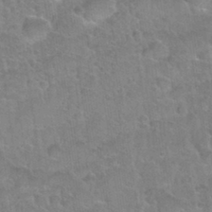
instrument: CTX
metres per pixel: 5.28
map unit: Nhu
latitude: 31.2915
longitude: -51.8394
